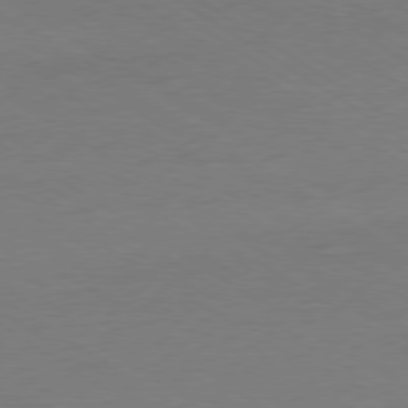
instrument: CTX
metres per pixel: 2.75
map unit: Ap
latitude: -79.8611
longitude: -58.7624
